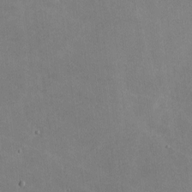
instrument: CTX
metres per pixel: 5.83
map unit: lHvf
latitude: -8.7841
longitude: -100.6113
